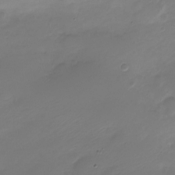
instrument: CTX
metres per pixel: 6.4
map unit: Nve
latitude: -21.4643
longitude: 105.8422
